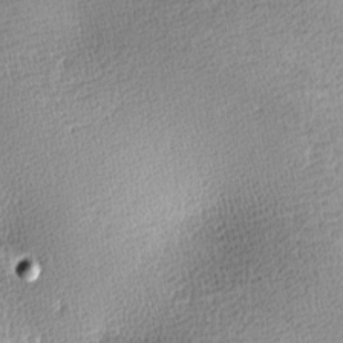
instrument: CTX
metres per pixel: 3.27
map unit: lAa
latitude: -10.3873
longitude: -125.3859
